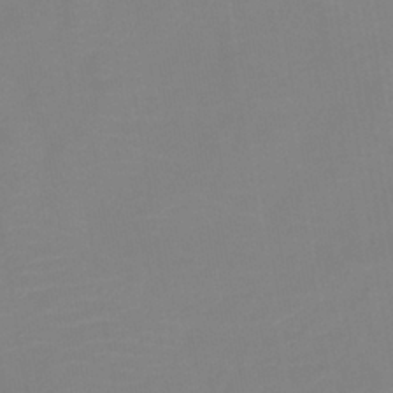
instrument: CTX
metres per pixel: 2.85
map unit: lHb
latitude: -37.4832
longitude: 74.4062
